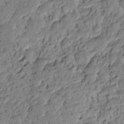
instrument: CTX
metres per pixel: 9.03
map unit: HNhu
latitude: -20.7085
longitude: 85.3131
